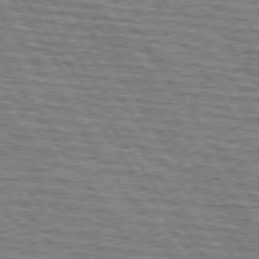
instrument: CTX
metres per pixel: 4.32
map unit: lApd
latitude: 74.5357
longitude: -74.9136
